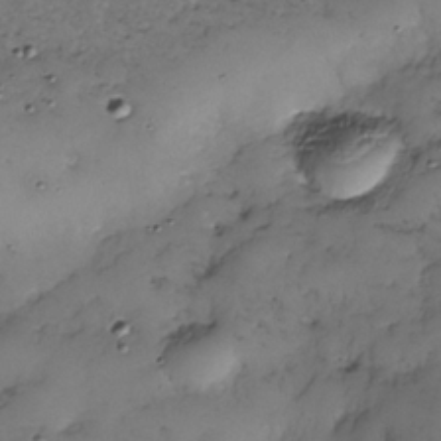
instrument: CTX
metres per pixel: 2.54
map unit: Nhe
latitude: -34.9353
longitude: -144.0633
